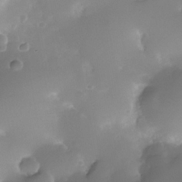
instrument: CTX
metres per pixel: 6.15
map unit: Nhe
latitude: -36.0661
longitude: -131.0459
